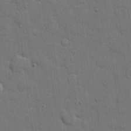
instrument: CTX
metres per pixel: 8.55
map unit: eHh
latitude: 11.7828
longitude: -67.1403
